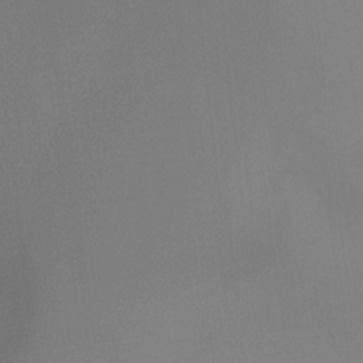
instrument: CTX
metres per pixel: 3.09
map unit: Ht
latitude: -9.4076
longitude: -46.5924
